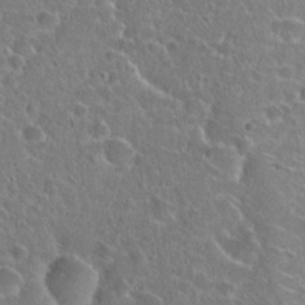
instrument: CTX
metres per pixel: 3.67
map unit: Hto
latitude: 24.4978
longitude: -46.1011
